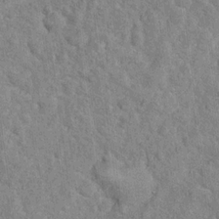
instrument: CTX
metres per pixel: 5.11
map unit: Hto
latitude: 14.1200
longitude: -34.1011
